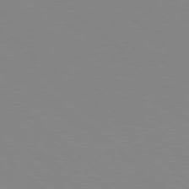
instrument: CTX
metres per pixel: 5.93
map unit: Hpe
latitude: 78.3845
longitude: -172.1010
